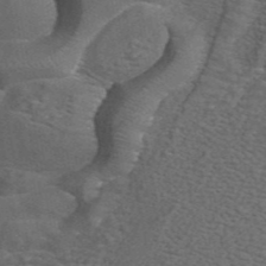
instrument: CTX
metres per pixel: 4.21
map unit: ANa
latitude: 44.4601
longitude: 26.5762
